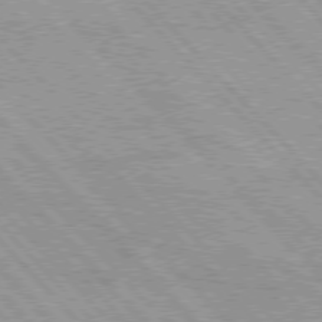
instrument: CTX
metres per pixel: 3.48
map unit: lApd
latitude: 76.2333
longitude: -73.1781
